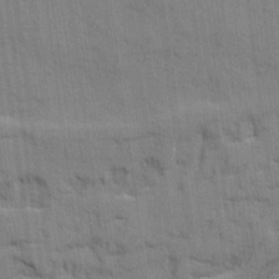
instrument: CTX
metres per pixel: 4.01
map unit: Ave
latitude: 20.2334
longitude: -129.3670
